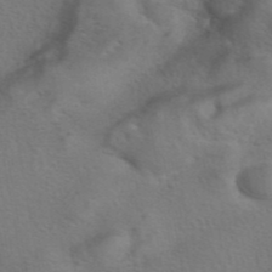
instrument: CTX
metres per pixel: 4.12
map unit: eAb
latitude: 41.9906
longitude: 104.6329
